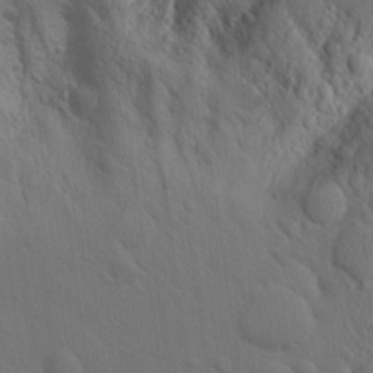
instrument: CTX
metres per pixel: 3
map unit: Aa
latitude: 15.8206
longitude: -143.2915
